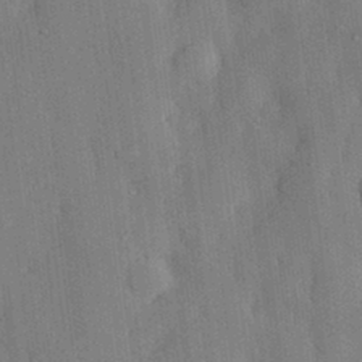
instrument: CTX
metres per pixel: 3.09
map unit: eHh
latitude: 30.0822
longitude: -76.7624
